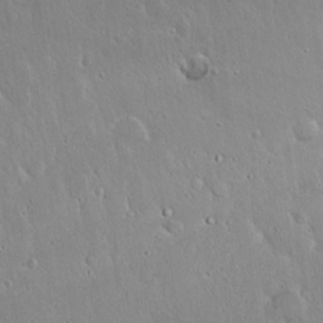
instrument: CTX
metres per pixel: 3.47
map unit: Hto
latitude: 17.6127
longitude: -57.3103
